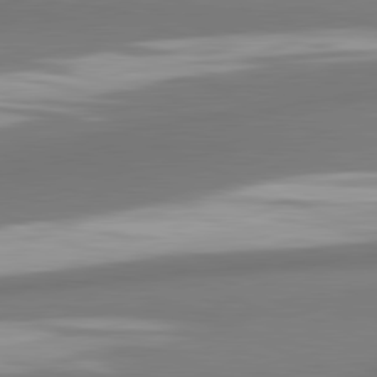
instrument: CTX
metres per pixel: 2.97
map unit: lApd
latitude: 81.8016
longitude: 176.1039
